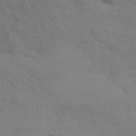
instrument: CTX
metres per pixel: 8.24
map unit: ANa
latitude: 42.4034
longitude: 54.5574
